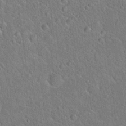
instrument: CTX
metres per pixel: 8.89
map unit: Hto
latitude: 18.8002
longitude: -51.0080
